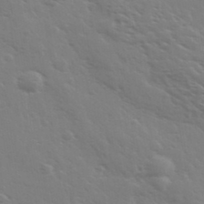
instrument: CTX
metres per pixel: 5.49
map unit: Ave
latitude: 37.1214
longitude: -109.3292
